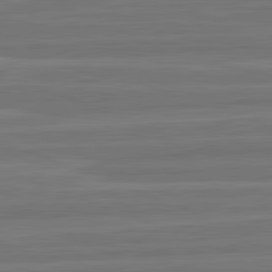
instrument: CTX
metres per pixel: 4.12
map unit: lApd
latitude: 82.4223
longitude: -174.2334
